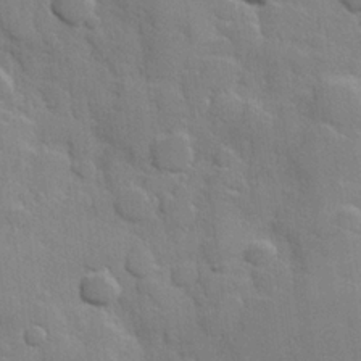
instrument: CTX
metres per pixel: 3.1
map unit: Hve
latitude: 23.4426
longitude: 148.3873
